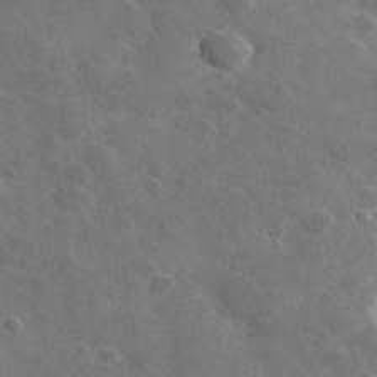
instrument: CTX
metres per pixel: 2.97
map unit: lHvf
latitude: 36.5735
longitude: -90.4412
